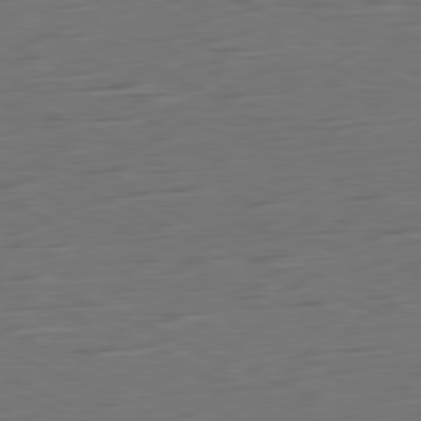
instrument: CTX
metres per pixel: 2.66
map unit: Ap
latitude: -81.2565
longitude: -59.3860
